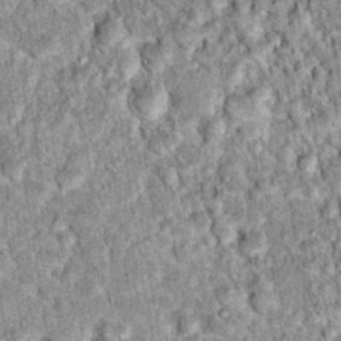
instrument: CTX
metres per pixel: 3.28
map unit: Hto
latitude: 15.3671
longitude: -34.2711
